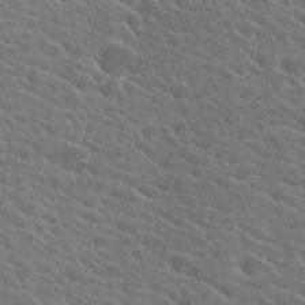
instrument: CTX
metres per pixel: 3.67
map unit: Hto
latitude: 24.5545
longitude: -40.8569
